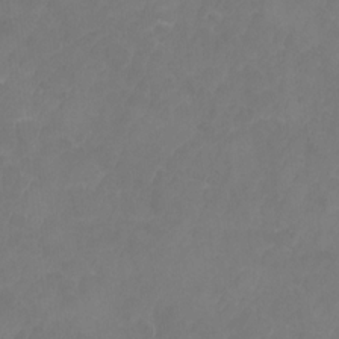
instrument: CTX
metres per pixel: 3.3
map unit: Nhe
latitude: -1.3699
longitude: -58.9325
